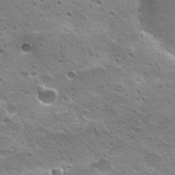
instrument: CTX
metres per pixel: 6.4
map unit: Nhu
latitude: 20.5924
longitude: -31.4427
